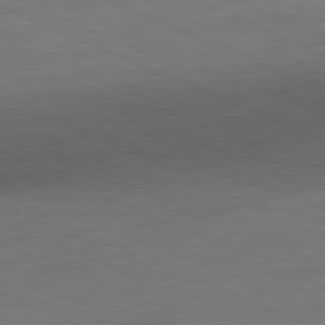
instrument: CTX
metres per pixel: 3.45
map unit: Ap
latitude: -81.6155
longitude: -84.5168
